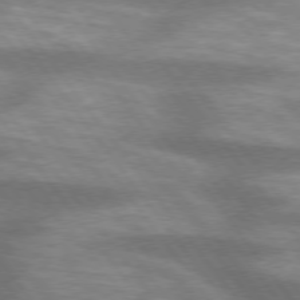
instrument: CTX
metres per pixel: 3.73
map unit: lApd
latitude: 75.2726
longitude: -57.3481
